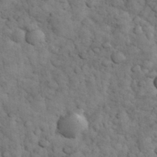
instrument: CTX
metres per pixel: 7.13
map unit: eHh
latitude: 33.0081
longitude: -67.6316
